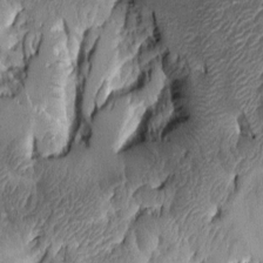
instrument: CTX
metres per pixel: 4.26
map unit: Aa
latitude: 7.2348
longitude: -128.5168
